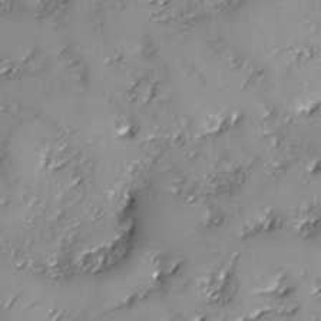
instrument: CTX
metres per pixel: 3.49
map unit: Ave
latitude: -8.0094
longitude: -118.0255
